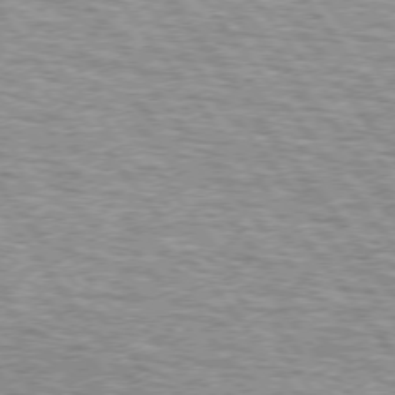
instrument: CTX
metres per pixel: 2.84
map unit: lApd
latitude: 74.4979
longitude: -76.0822
